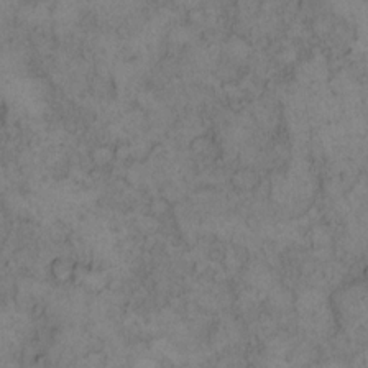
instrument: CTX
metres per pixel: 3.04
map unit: eHh
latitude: 14.3657
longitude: -63.3482
